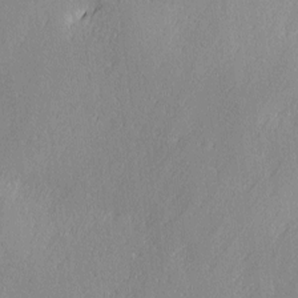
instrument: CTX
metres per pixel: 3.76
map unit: Ave
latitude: 2.5923
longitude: -111.8772
